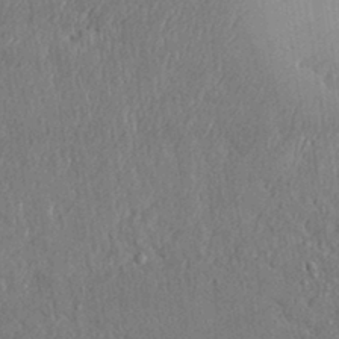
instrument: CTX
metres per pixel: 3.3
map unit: Aa
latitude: 31.7072
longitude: -144.5168
